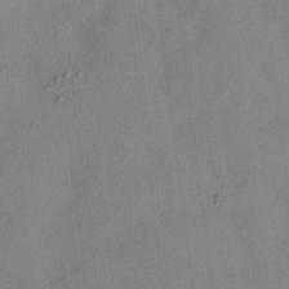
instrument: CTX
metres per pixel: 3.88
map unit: HNhu
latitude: 8.2523
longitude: -3.6316
